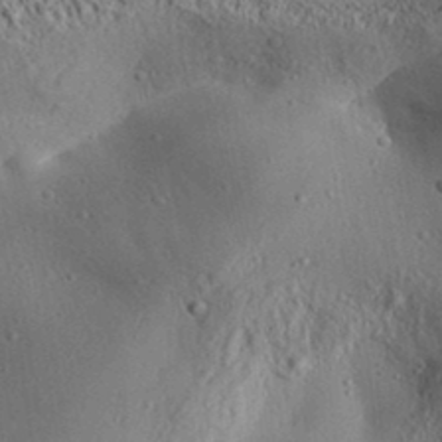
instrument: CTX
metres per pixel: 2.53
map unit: Aa
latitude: 32.2711
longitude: -134.3656
